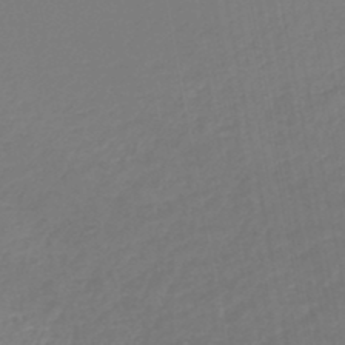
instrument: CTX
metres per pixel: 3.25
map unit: lHb
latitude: -46.2550
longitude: 74.2929
